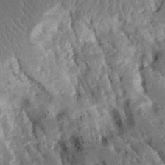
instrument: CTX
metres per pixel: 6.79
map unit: Aa
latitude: 10.2145
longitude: -126.1578
